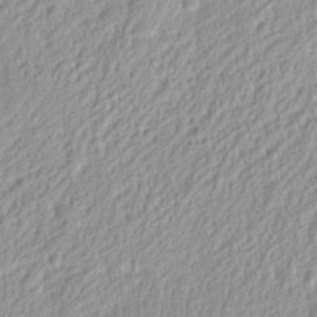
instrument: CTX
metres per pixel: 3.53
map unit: Nhu
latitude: 13.0459
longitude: -73.2915
